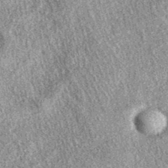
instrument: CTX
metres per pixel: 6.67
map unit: eAb
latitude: 38.1200
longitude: 108.3684
